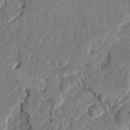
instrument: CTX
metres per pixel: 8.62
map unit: Ave
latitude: 22.9136
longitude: -129.9150
